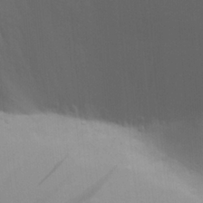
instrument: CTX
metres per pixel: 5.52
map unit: Aa
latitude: 28.6112
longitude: -138.9514
